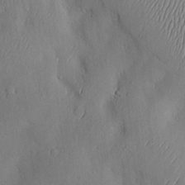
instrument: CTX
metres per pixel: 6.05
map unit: Hve
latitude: -11.0487
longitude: 173.8044
